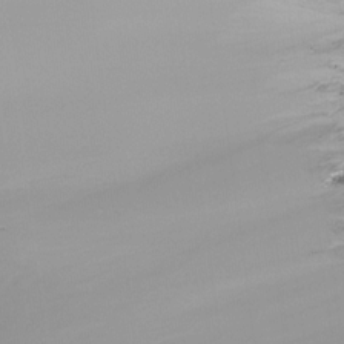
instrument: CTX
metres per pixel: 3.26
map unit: Ht
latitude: -17.0865
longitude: -46.2334
